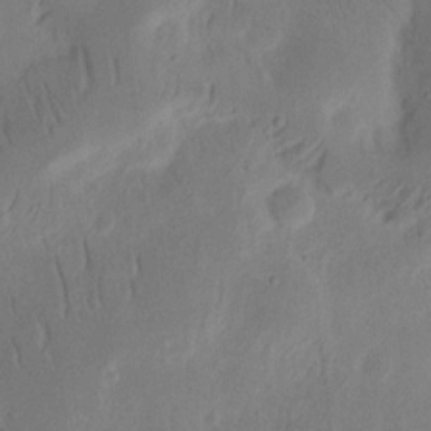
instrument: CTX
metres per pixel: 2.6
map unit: Ht
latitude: 14.1578
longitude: -74.8380
